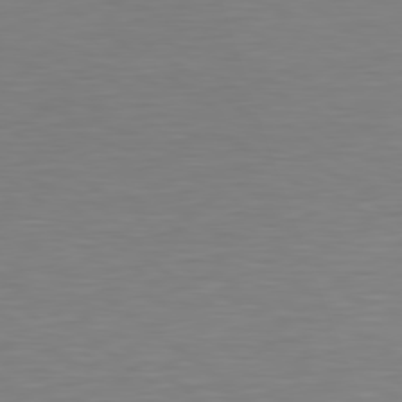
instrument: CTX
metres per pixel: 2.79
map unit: Hpe
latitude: 78.9325
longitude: -173.5938
